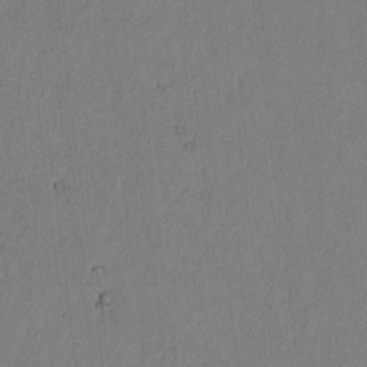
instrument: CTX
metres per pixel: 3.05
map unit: Htu
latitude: -2.6896
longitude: 167.4454
